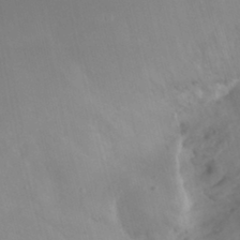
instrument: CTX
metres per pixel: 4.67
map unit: Nhu
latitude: 21.8961
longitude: -72.8380
